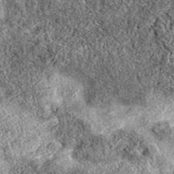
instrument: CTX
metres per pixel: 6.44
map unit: eAb
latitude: 37.9717
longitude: 106.2361
